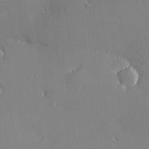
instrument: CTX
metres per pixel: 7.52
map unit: eHh
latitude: -2.8407
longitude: -81.4237
